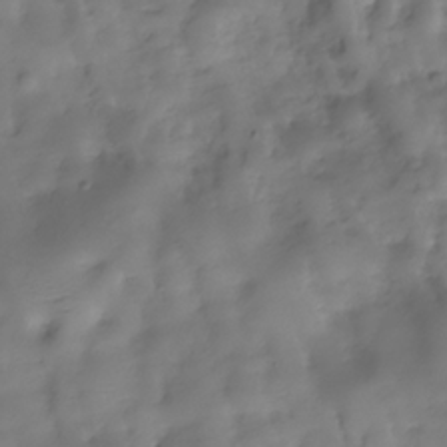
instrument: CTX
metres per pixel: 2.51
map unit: Hve
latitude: -30.0472
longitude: 94.3684
